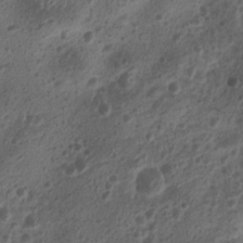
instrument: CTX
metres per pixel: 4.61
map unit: Nhu
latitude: 7.0269
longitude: -21.4993
